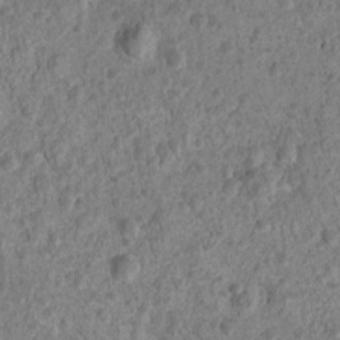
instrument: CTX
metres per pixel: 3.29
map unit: Nhu
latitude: 2.5357
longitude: -16.3278
